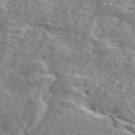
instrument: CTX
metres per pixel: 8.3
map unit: ANa
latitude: 46.0633
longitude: 28.6519
